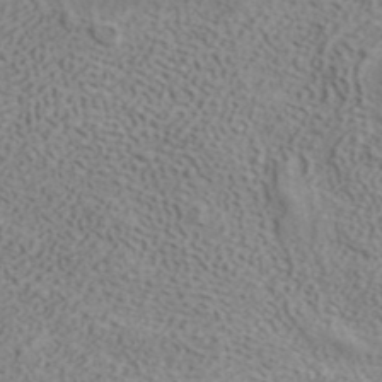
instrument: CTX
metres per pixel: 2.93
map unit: ANa
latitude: 39.0080
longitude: 21.0864
